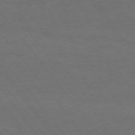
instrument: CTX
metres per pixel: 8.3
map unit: Ap
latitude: -76.3495
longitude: -64.5168
